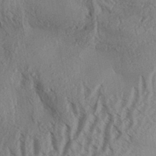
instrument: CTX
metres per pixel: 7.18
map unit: Aa
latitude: 32.1956
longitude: -136.7247
